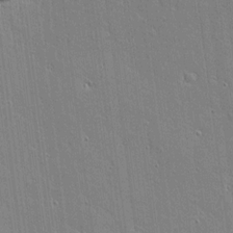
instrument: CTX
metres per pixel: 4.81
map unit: lAvf
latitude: 16.6302
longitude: -127.8395
